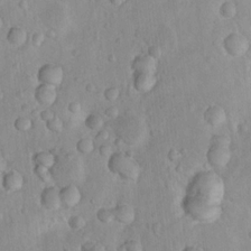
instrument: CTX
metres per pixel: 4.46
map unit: Nhu
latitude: 13.2348
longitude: -36.9325
